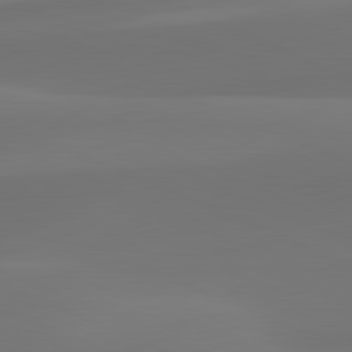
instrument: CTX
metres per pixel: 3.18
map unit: lApd
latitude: 81.9717
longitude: 128.4062
